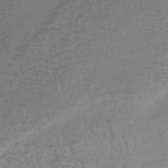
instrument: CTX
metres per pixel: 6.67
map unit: lHb
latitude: -41.2376
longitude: 59.2942
